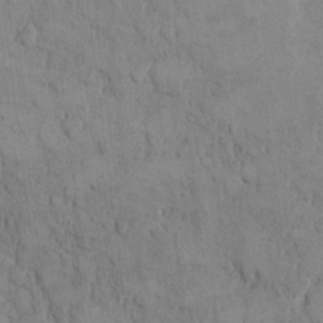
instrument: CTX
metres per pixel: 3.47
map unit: Hto
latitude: 8.5735
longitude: -60.5923
